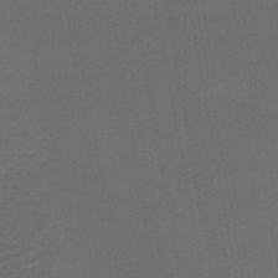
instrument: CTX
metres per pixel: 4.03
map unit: lHb
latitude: -46.3495
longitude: 63.4265
